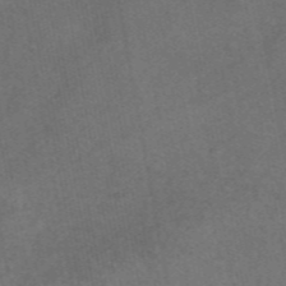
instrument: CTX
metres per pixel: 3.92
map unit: eAb
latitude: 47.6505
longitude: 127.7288
